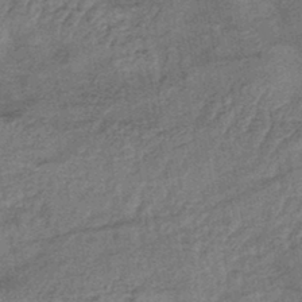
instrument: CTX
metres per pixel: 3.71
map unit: eHb
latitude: -43.4454
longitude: 82.4440
